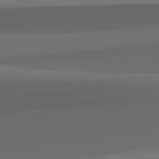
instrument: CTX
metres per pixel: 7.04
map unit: lApd
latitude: 82.2900
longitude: 142.6140
